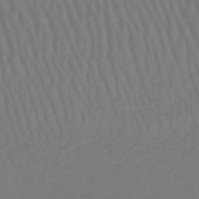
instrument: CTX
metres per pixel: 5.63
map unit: lHb
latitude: -47.1242
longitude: 64.9731
